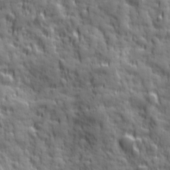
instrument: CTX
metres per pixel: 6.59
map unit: Ave
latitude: 19.4426
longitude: -132.5735
